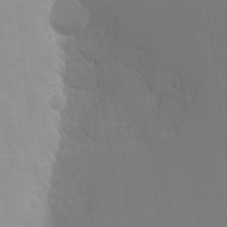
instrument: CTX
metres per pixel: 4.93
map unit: eHh
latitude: -6.1983
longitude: -83.3481
